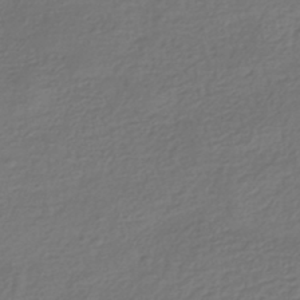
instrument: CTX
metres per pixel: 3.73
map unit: HNhu
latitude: -42.6140
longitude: 98.8975
